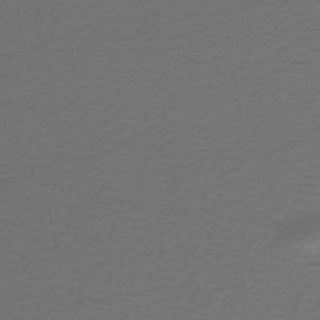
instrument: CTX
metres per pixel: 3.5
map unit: lHb
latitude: -45.9556
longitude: 71.7478
